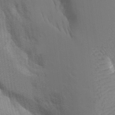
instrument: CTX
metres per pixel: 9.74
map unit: Aa
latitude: 9.8395
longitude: -126.5168
